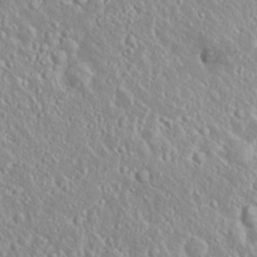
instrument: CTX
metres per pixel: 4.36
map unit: Nhu
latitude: 24.3089
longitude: -59.2537
